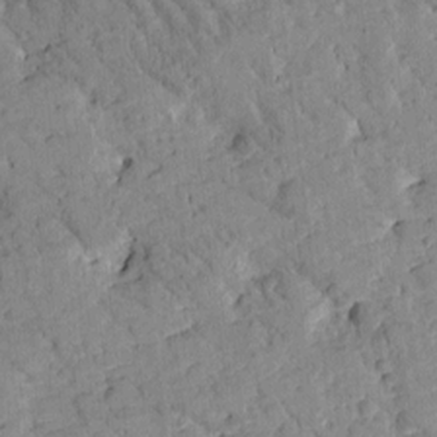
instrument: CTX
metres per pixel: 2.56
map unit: Htu
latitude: -1.7100
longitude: 174.7652
